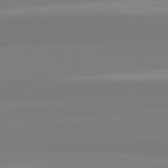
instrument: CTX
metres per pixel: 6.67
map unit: lApd
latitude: 82.4790
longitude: 172.6140
